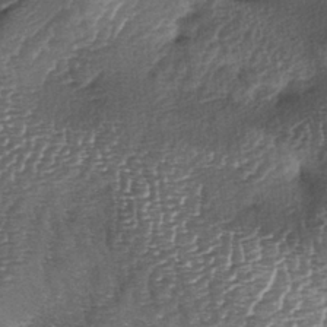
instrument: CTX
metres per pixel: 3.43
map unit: lAa
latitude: -4.6707
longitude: -128.2900
